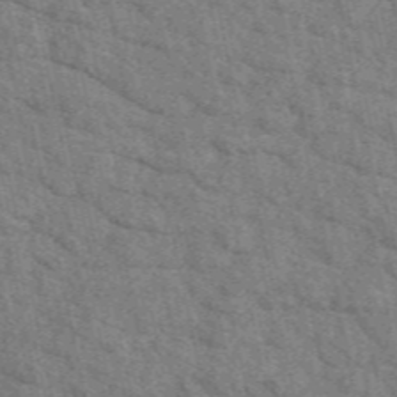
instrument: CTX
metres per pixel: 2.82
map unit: eAb
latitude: 48.8191
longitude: 106.2362
